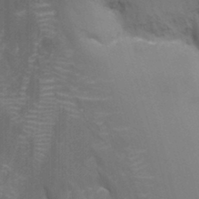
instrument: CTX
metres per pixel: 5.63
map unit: Nhu
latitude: -12.6708
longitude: -66.3278
